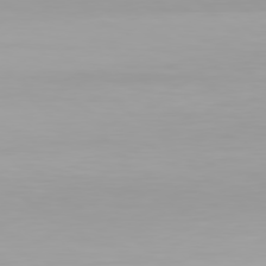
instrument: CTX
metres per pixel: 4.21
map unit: Hpe
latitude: 78.1200
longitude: -137.2348
